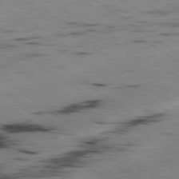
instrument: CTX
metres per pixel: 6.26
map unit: Hpe
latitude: -80.2173
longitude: 23.8234
